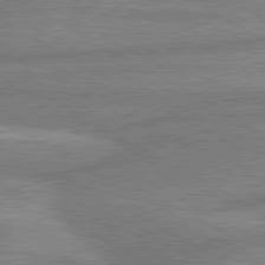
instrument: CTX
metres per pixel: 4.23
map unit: lApd
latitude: 80.3656
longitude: -171.4048
